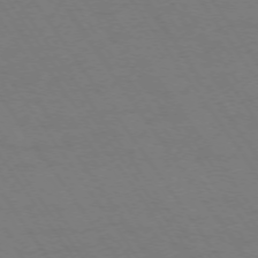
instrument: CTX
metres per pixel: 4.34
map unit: Ap
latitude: -74.2362
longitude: -70.5735
